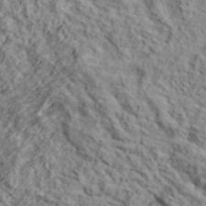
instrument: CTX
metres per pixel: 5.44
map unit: lHvf
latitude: 39.2348
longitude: -87.8583
